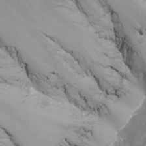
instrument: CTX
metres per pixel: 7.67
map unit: Nhu
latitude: -8.0283
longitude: -85.0836
